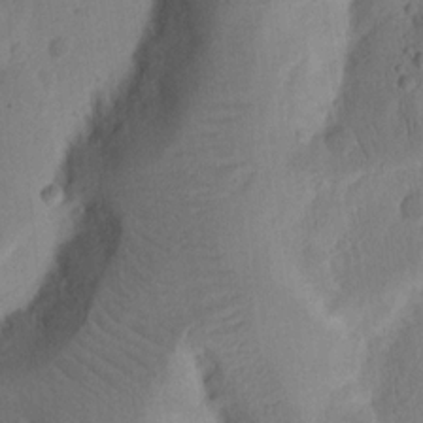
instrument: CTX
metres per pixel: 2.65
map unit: Ht
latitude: 14.1578
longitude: -74.8002
